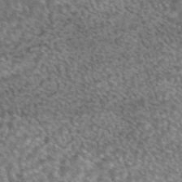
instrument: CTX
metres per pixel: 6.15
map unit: eAb
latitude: 44.8002
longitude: 109.1431
